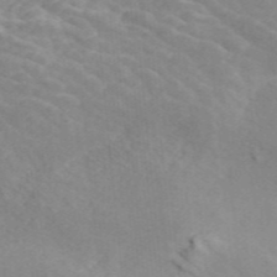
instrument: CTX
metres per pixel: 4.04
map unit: ANa
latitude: 46.6113
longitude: 26.3873
